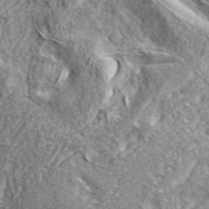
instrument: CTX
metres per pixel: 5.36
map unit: ANa
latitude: 39.5371
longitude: -91.1403
